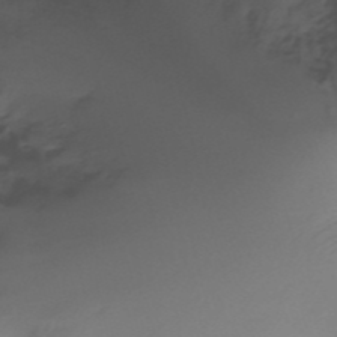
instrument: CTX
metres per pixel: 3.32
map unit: Nhu
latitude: -11.5966
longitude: -22.8758
